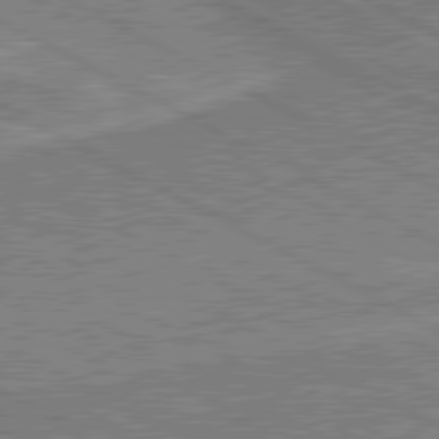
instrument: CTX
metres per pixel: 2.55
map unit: lApd
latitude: 80.4034
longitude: 141.1998
